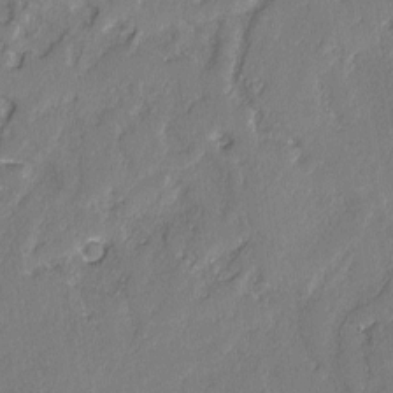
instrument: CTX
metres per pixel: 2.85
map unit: lAvf
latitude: -2.6518
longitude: -107.1592
